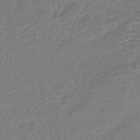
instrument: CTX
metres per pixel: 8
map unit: lHb
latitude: -43.2375
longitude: 77.8800
